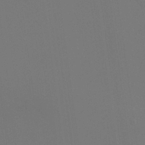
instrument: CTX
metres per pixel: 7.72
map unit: Ht
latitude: -8.9731
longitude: -31.0837
